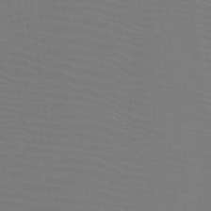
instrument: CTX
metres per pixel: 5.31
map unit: Htu
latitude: -12.6330
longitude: -71.0080
